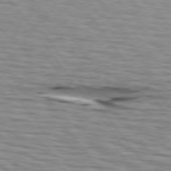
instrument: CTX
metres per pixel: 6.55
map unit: lApd
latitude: 74.8002
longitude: -72.1200
